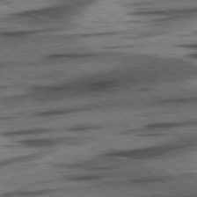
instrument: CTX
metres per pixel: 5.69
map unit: lApd
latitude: 78.4034
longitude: -53.8395
